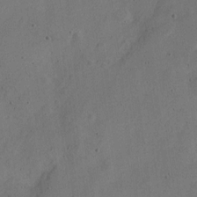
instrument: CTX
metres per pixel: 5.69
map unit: Nve
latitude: -25.2565
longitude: 107.3699
